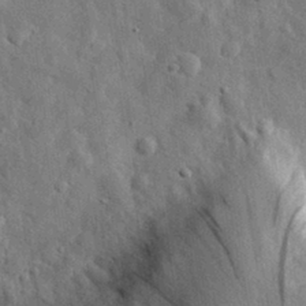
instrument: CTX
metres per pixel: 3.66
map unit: eHh
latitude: 31.4616
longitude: -73.2348
